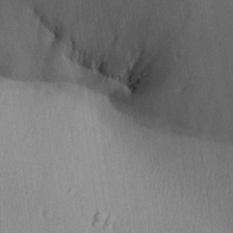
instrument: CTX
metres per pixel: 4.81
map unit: Aa
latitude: 27.7072
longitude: -138.2333
